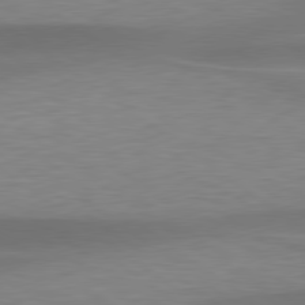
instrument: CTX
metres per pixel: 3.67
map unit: lApd
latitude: 79.4427
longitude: -93.9906
